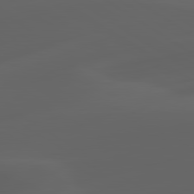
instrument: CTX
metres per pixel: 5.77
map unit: lApd
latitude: 80.8758
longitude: -85.3860
